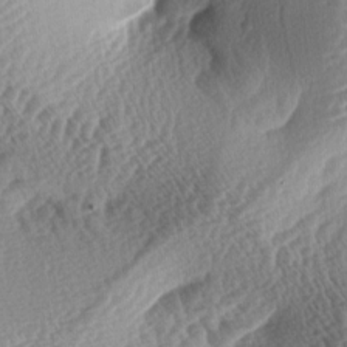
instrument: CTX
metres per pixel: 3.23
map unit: lAa
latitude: -3.8422
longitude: -127.9906
